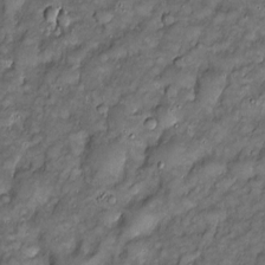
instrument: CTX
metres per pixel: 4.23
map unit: Htu
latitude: -7.0297
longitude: 159.5966
